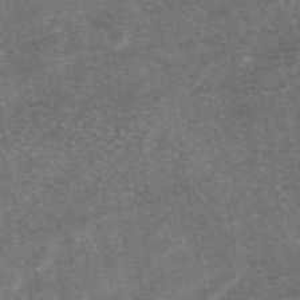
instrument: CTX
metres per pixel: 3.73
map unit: eAb
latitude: 47.0648
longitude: 120.8597
